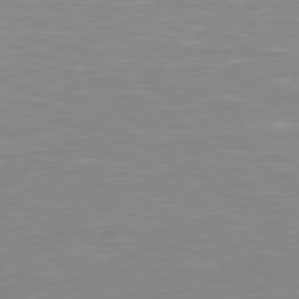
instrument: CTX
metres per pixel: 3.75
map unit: Hpe
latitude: 78.4790
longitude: -172.6679
